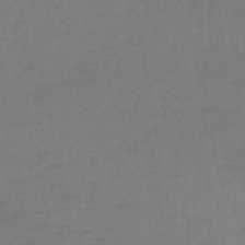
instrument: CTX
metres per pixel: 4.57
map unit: lHb
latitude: -45.2754
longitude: 68.6707
